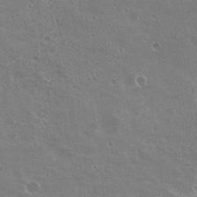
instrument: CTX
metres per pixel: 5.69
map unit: Nhu
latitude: 21.2726
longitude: -30.8758
